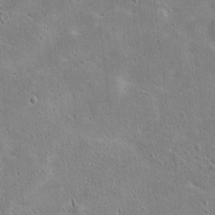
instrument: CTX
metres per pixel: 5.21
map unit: Hto
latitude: 16.1956
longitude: -37.6883
